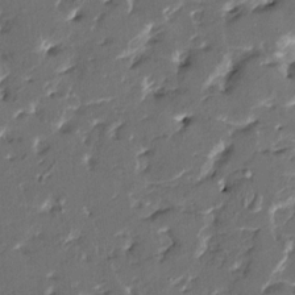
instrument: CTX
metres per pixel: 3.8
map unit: HNhu
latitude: 4.9136
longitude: -5.7827
